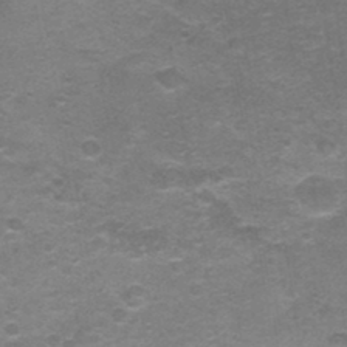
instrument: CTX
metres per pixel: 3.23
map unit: Nhu
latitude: 0.9513
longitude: -17.8394
